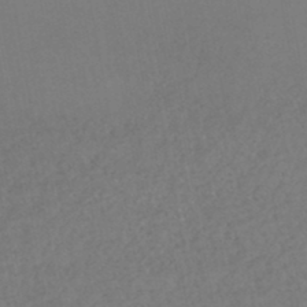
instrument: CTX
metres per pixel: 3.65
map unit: HNhu
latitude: -47.4076
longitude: 97.0676
